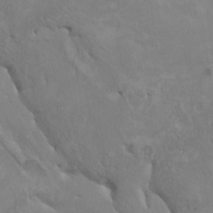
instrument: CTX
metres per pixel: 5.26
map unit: HNhu
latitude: 4.2711
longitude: -3.9906
